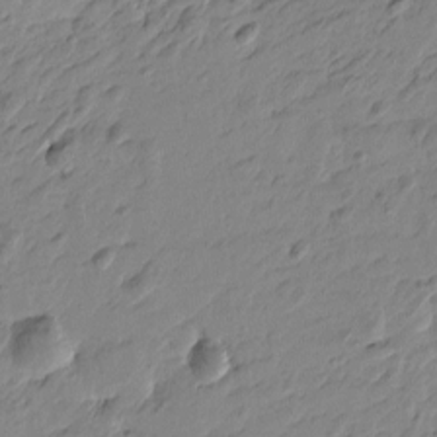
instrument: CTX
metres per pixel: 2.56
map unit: Htu
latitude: -4.4818
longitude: -178.3279
